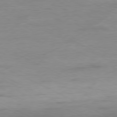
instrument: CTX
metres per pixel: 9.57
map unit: Ap
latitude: -80.4062
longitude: -82.1011
